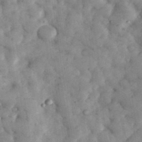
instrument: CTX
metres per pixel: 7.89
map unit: eHh
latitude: 35.3670
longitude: -68.8191
